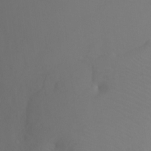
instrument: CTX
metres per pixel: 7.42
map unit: Ht
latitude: -6.8408
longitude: -27.8017
